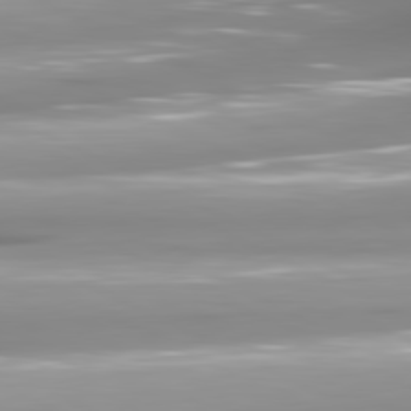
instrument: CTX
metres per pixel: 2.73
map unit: lApd
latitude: 80.9514
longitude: -145.9717
